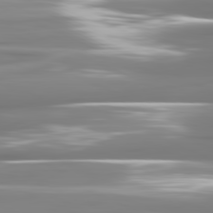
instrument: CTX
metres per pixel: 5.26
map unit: lApd
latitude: 81.2726
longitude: -141.8016
